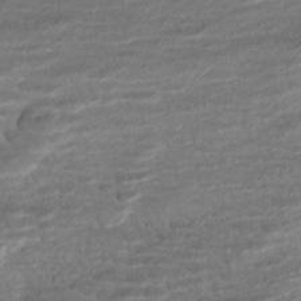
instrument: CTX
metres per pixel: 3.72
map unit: ANa
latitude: -41.9178
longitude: 109.1053
